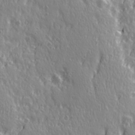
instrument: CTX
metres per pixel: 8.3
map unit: Ave
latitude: 21.5938
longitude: -135.2726
